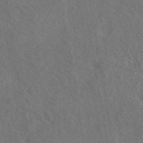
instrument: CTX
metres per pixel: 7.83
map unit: eAb
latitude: 43.1403
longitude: 110.9541
